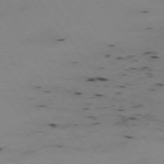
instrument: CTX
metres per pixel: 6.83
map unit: Hpe
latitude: -74.4629
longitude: 2.8785
